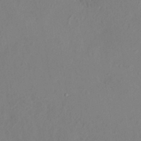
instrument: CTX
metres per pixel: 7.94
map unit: HNhu
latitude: 7.8772
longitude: -0.9136
